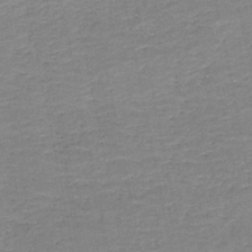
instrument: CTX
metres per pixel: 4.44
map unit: HNb
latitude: -50.0472
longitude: -48.4601
